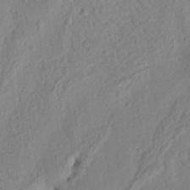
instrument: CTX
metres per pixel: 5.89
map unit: Nhu
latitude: 19.8961
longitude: -76.7246
